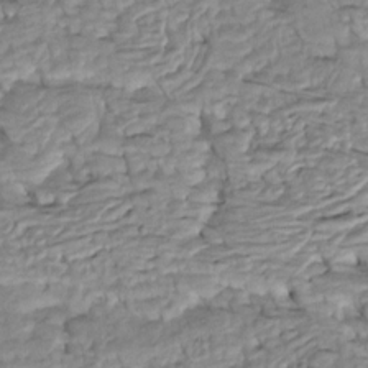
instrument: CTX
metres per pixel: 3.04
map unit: Htu
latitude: -5.3698
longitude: 154.0661
